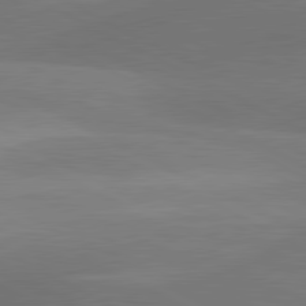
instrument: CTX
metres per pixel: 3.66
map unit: lApd
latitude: 81.0836
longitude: 127.5210
